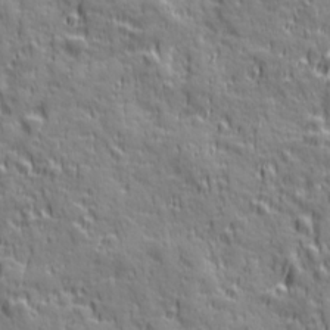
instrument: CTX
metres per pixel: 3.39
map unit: Ave
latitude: 19.5560
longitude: -132.6302
